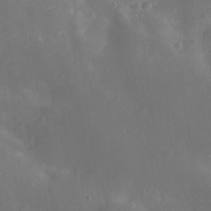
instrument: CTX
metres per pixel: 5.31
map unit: Ht
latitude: -10.9731
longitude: -22.8947
